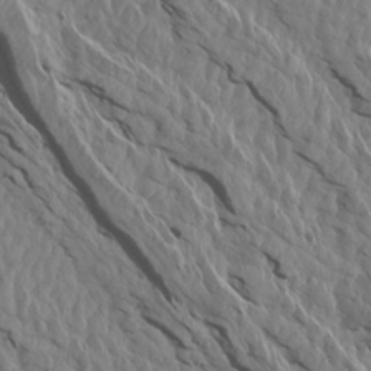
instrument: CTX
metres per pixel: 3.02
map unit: Aa
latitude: 14.8191
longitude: -142.9892
